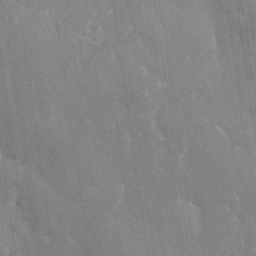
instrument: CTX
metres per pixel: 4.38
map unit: Nhu
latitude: -29.0298
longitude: -80.3656
